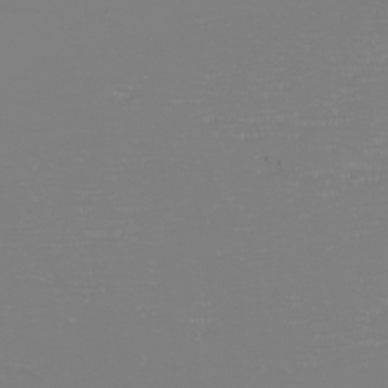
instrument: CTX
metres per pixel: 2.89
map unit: eHh
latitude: -6.2550
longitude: -83.7260
